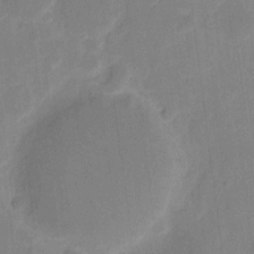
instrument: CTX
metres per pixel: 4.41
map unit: eHh
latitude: 10.8947
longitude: -66.8380
